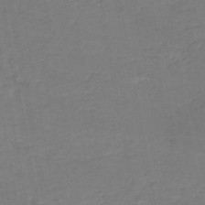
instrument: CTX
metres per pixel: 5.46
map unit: HNb
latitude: -50.2173
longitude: -53.7828
